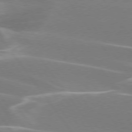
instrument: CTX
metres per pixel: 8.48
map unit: lApd
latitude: 75.1403
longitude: -62.0255
